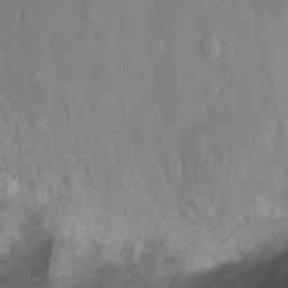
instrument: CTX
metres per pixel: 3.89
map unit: Ht
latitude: -2.4440
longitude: -29.3481
